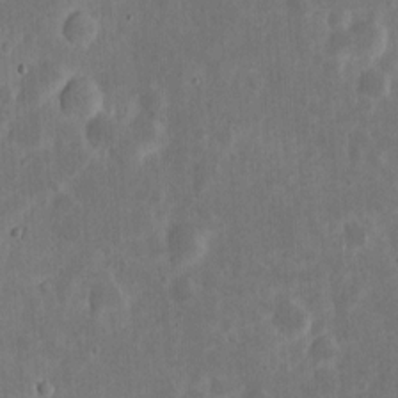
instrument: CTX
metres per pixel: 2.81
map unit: eHh
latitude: 6.8191
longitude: -70.7246
